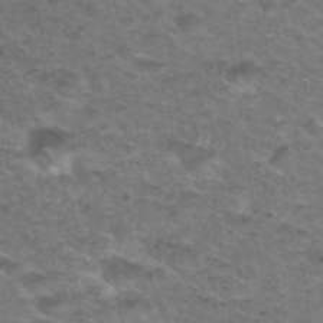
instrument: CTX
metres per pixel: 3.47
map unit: Nhu
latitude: 28.1200
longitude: -49.8016
